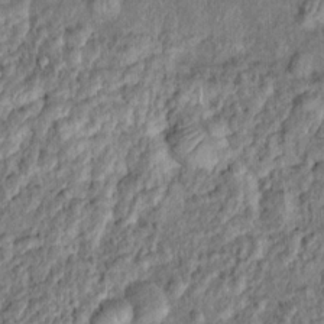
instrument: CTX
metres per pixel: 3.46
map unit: Ht
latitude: 15.5560
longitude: -41.0080
